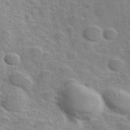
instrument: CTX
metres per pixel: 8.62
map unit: Hve
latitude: 31.6127
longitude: 151.7289
